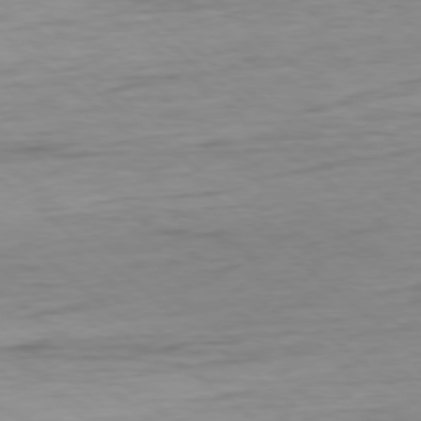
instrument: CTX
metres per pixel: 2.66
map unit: Ap
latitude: -78.4251
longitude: -78.3845
